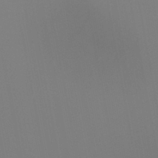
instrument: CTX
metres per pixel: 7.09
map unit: HNb
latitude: -44.5196
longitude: -44.3278
